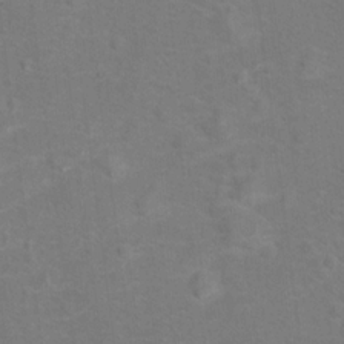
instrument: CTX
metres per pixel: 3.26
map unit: Hto
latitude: 14.5735
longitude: -41.4993
